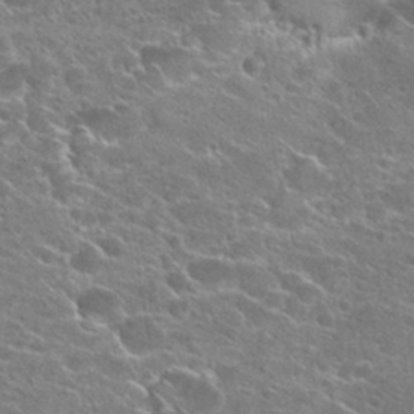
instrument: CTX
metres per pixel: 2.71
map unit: Hto
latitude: 23.4048
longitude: -41.1970
